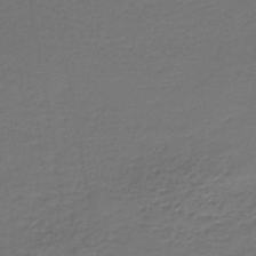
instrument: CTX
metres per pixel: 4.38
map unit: lHb
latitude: -46.2361
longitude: 63.1620
